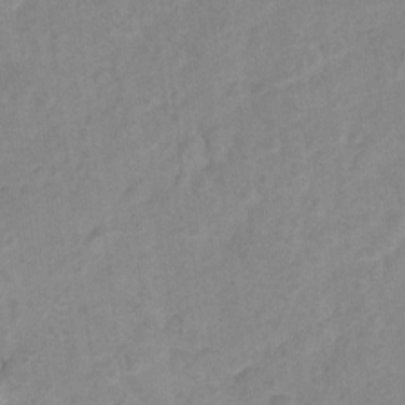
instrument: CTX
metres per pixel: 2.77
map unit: Hto
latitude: 5.8205
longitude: -31.6883
